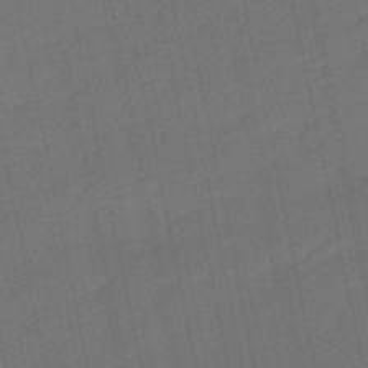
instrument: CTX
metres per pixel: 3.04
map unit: lHb
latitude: -50.7841
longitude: 80.5952
